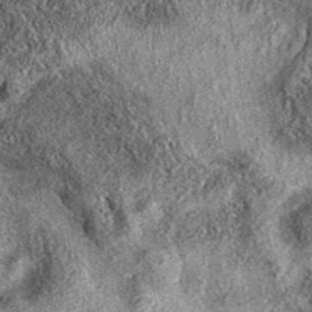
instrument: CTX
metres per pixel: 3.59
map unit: eAb
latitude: 38.2145
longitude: 108.1417
